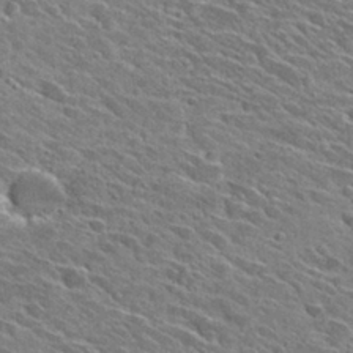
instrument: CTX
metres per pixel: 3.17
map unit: Hto
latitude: 28.5357
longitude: -42.9892
